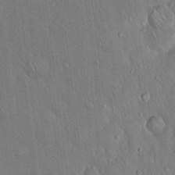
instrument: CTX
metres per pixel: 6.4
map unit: Hto
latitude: 16.7246
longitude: -57.6504
